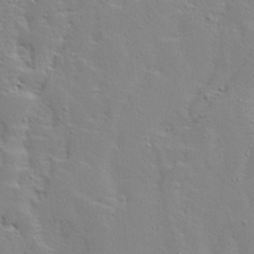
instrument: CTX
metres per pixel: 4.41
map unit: Ave
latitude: 13.3482
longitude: -135.3859
